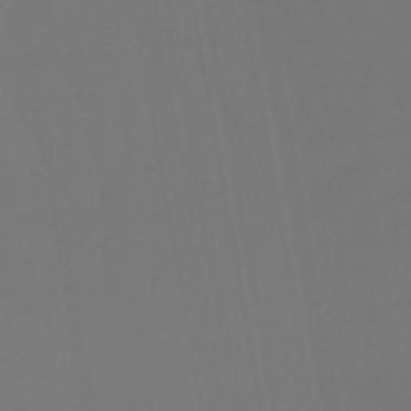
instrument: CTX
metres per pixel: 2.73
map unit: eHb
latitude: -50.8408
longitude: 76.4251
